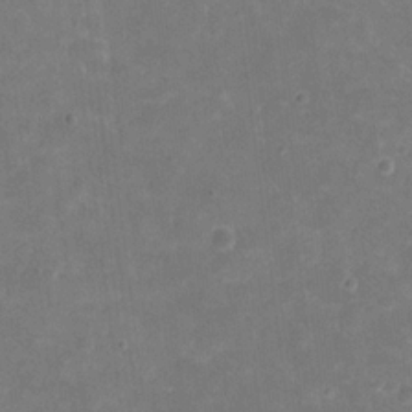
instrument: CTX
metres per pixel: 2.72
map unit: eHh
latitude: 20.3090
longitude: -63.8773
